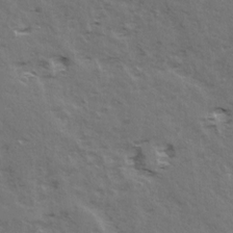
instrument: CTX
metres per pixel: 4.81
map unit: Ave
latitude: 15.5183
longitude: -103.8961
